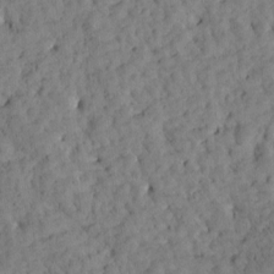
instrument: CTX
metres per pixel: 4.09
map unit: Htu
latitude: -4.0661
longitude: 173.6533
